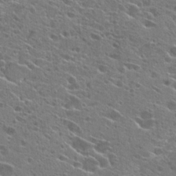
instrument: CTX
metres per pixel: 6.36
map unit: Hto
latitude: 26.0444
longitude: -44.4223
